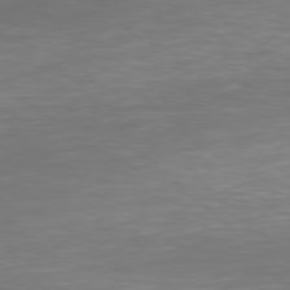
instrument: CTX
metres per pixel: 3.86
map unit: Hpe
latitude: 77.9150
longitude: -169.1214
